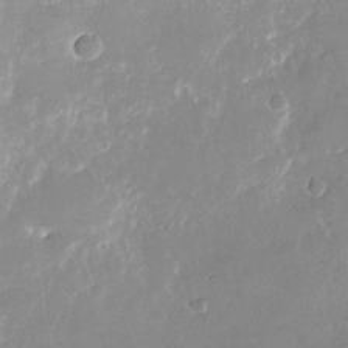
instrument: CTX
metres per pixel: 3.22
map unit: Nhu
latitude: -24.3873
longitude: -73.0837
